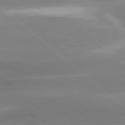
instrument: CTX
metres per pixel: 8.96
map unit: lApd
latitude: 79.6883
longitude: -116.8569
